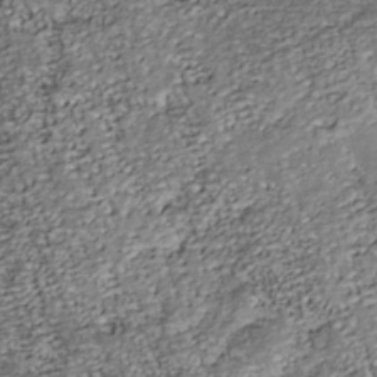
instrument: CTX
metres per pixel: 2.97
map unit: Nhu
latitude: -38.2740
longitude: -81.0647
